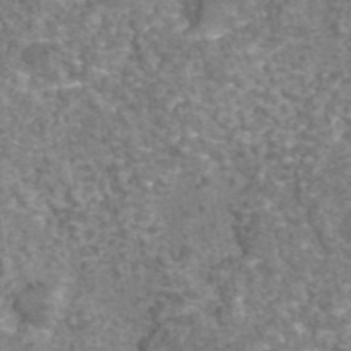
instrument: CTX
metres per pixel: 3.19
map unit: eAb
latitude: 44.1766
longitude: 105.8044
